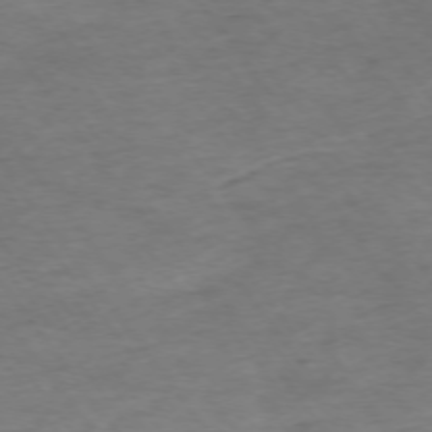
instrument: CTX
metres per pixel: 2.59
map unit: Ap
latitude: -74.8597
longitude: -84.8758
